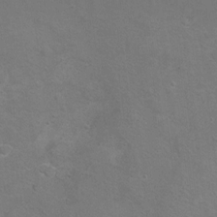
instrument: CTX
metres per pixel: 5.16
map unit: Hto
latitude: 9.1025
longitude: -30.9136
